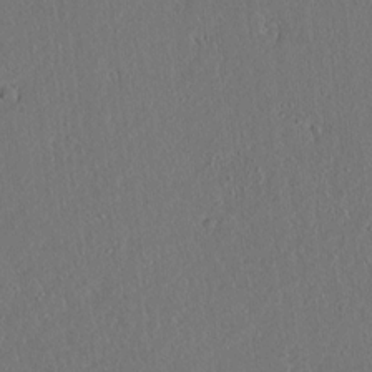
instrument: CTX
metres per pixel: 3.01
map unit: lAvf
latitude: 7.5371
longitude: 168.0472
